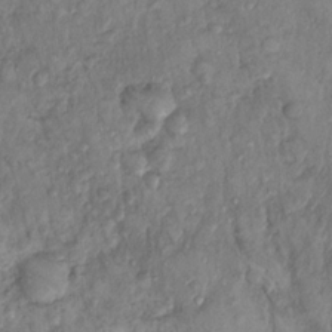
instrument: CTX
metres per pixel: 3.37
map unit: Hto
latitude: 14.2901
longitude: -29.8016
